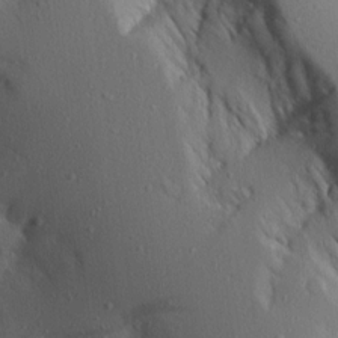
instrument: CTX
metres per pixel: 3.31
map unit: Aa
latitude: 13.9528
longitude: -142.3090
